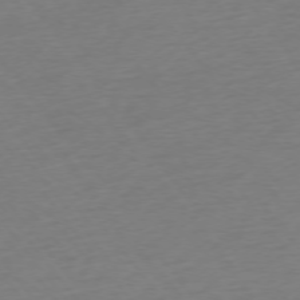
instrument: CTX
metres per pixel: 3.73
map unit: Ap
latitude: -75.4644
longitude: -65.1403
